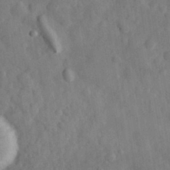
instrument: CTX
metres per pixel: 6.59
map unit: eHh
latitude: 29.4993
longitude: -76.5734
